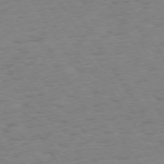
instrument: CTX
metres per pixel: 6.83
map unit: Hpe
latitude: 73.8017
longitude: -140.1011
